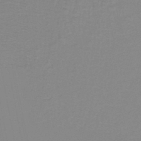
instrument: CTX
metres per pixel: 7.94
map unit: lHb
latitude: -44.1039
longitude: 55.6344
